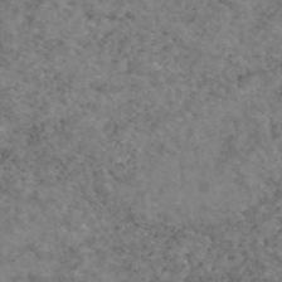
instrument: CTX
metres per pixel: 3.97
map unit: eAb
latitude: 47.3293
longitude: 115.4265
